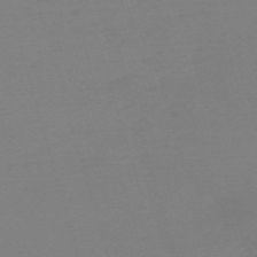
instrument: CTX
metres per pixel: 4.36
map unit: eHh
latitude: -62.4251
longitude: 52.1039
